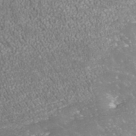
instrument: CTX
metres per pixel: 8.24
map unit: ANa
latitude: 41.6127
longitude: 27.2375
